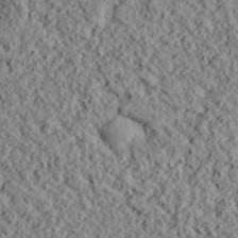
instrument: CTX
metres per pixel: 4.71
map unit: lHvf
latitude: 39.0458
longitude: -88.5924
